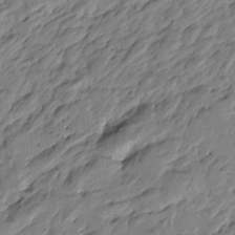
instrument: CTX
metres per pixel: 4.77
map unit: Htu
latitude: -3.2564
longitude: -178.6869
